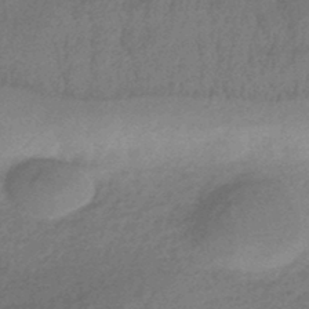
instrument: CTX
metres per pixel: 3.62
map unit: HNhu
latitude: -44.9731
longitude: 93.4076
